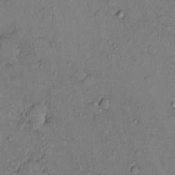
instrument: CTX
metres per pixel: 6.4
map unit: Ht
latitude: 0.9136
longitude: -13.8772
